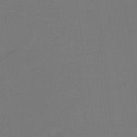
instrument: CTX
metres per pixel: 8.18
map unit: HNb
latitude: -37.6155
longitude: 54.7463
